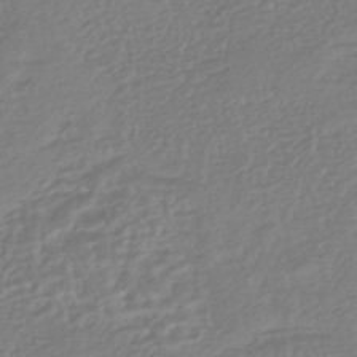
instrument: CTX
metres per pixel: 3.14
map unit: HNhu
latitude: -45.5966
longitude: 98.8597
